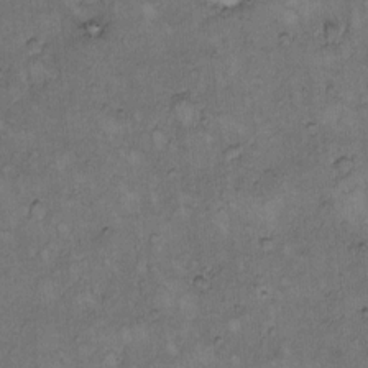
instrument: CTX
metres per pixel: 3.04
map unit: Hto
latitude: 9.2159
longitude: -59.8583
